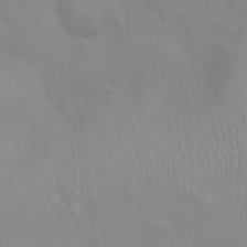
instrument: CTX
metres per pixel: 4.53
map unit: Nhu
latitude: 1.3670
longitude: -14.5924
